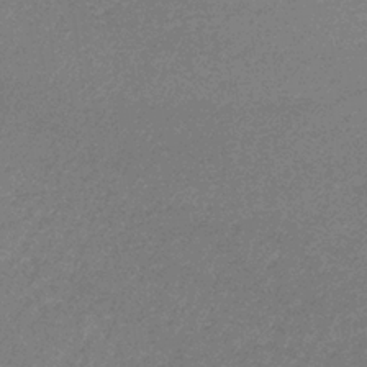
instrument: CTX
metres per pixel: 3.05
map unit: lHb
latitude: -32.6141
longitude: 69.0675
